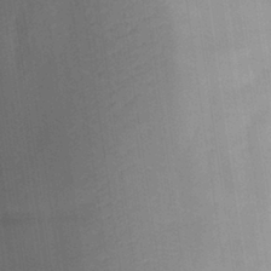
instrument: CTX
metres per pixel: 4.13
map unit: Aa
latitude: 29.3859
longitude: -145.1970
